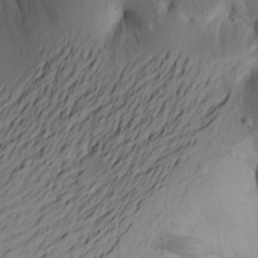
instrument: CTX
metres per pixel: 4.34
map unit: Aa
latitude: 20.9325
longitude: -146.3846
